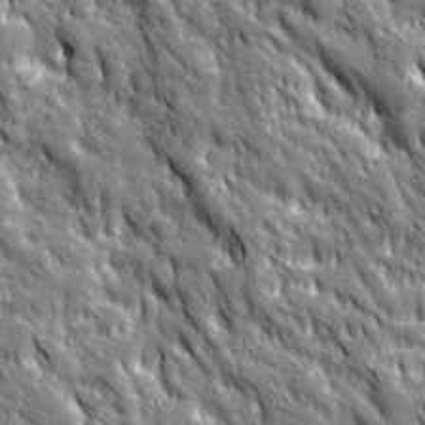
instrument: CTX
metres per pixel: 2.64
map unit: Ave
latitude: 19.9339
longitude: -135.1025
